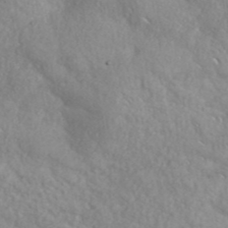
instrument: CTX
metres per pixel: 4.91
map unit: ANa
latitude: 41.8016
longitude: 53.1620
